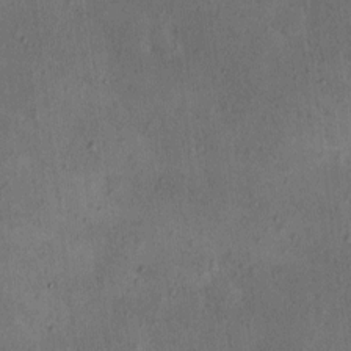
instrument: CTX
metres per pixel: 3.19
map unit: eHh
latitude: -0.3496
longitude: 18.7274
